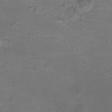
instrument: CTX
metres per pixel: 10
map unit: HNhu
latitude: -3.0675
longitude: -3.1403
